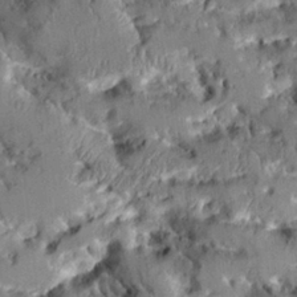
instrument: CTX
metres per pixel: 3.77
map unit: Aa
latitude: 9.9150
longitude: -126.0255
